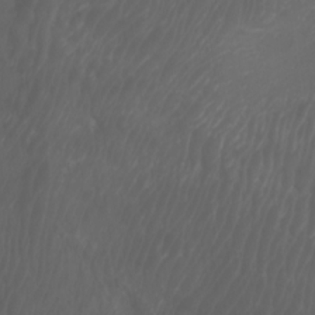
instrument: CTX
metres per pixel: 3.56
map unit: Aa
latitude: -7.7099
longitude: -80.6301
